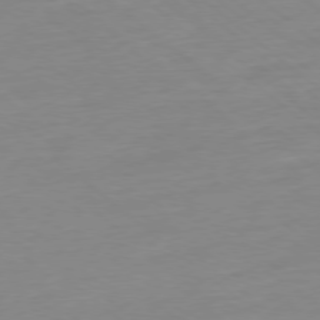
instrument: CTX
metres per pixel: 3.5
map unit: Ap
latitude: -78.2361
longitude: -98.9324
